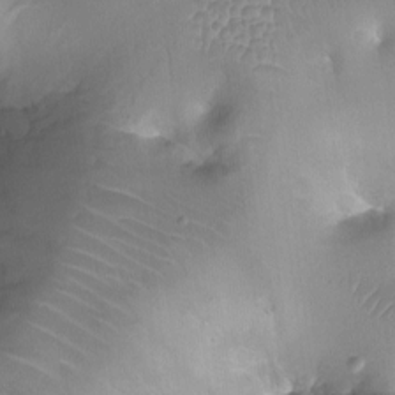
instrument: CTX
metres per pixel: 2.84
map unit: Ht
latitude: -16.4251
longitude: -40.8380
